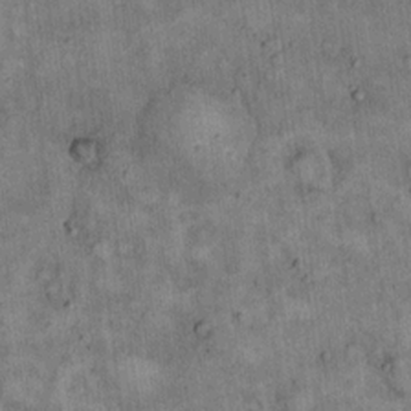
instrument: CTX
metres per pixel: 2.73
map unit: eHh
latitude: 18.9891
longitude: -60.8191
